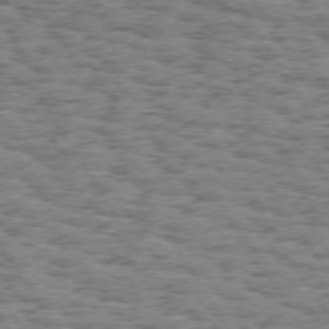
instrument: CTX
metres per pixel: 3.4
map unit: Hpe
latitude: 73.9151
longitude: -133.5182
